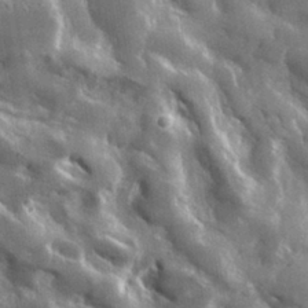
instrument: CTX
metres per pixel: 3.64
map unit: lHvf
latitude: 31.6694
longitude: -92.5545
